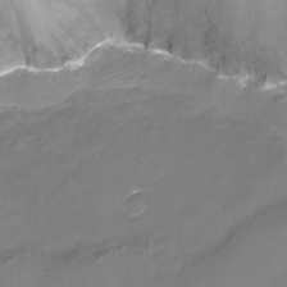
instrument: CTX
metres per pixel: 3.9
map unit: Nhu
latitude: -13.8800
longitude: -69.9717
